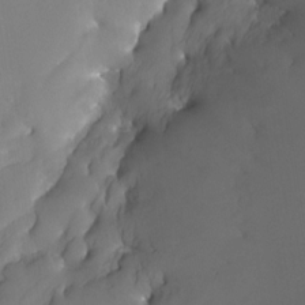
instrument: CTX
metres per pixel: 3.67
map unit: Nhe
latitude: -29.6722
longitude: -109.9339
